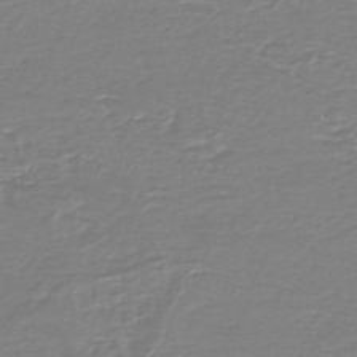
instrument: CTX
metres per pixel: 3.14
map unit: HNb
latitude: -46.1417
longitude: 53.0297
